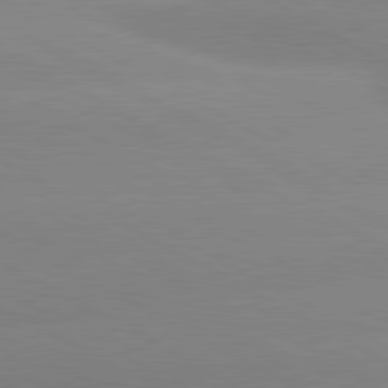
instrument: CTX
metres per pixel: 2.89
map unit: lApd
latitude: 80.4979
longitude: -153.7639
